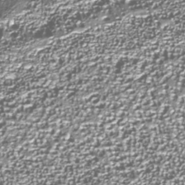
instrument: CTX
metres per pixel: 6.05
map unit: Nhu
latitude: -38.6141
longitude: -83.0647
